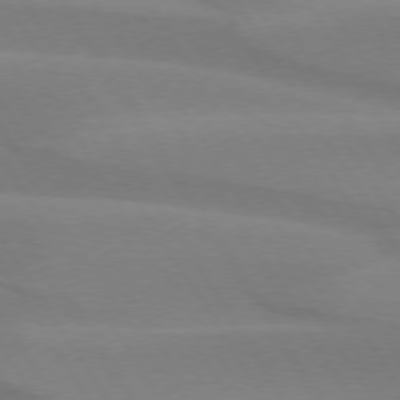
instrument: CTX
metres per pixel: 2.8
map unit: lApd
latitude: 74.6679
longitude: -66.2522
